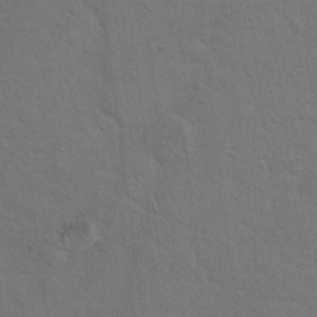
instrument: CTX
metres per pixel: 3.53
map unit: Hto
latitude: 19.3670
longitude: -53.9528
